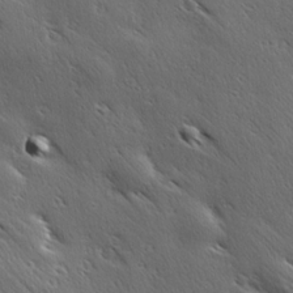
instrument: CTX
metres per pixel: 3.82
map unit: Hve
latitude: 23.8583
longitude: -96.8569
